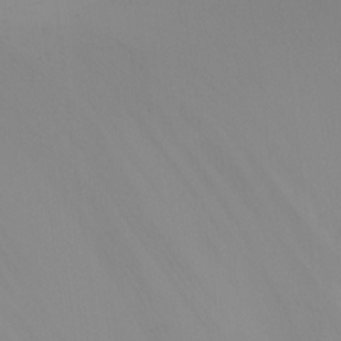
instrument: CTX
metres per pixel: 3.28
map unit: Ht
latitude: -5.3698
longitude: -28.0444
